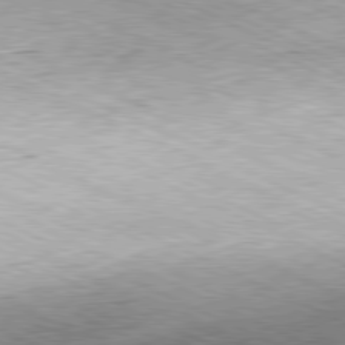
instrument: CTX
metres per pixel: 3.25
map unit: Hpe
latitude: -81.3321
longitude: 11.0298
